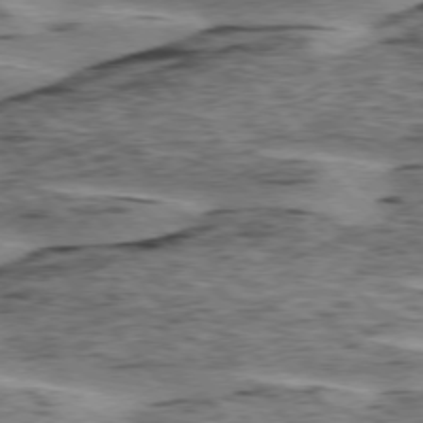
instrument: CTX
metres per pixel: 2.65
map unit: lApd
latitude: 75.7072
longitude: -77.7260
